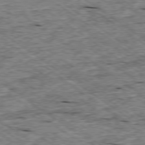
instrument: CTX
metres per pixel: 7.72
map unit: Ap
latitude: -78.9730
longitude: -87.2537
